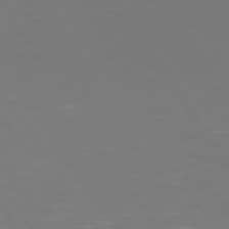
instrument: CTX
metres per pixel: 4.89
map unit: Hpe
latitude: 73.3482
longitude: -127.2726
